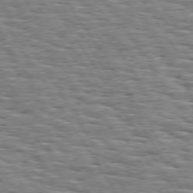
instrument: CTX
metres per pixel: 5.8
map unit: Hpe
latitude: 73.9906
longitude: -137.7072
